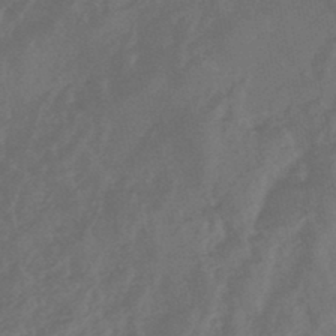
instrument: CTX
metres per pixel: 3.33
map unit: HNhu
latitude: -46.6707
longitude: 91.6155
